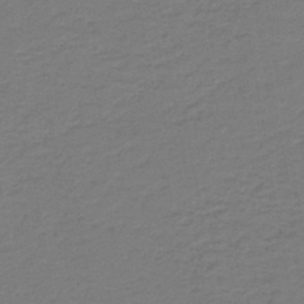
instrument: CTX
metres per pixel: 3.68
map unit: HNb
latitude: -43.1809
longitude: 49.7289
